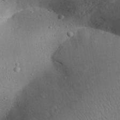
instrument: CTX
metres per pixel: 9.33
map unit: Aa
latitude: 31.6127
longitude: -145.3859
